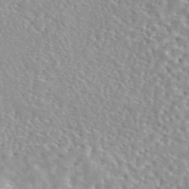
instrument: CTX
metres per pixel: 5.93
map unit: eAb
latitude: 44.7624
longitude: 114.0283
